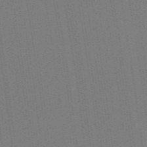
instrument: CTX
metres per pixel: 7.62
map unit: ANa
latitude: 51.8961
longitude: -70.7624
